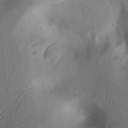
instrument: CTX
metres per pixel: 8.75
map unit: eHh
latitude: 23.1592
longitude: -68.8191
